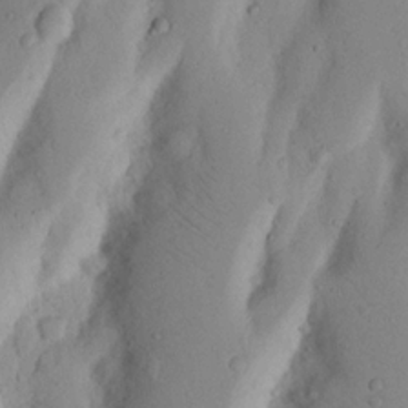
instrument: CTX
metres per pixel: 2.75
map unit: Nhu
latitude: 17.5938
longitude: -75.5938
